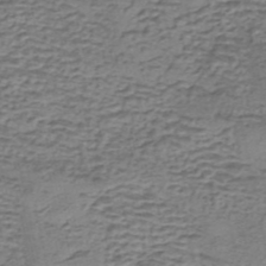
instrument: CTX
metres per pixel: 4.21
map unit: eHh
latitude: -42.7841
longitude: 119.9556
